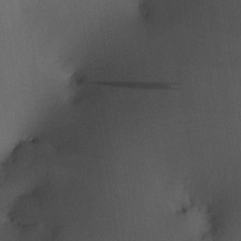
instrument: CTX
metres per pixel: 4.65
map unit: HNhu
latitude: 13.0081
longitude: 11.1431
